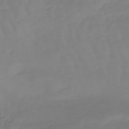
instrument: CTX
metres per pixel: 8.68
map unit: eHb
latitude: -45.5777
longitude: 80.9542
